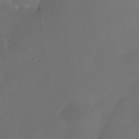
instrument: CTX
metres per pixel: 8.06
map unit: Nhe
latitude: -36.8597
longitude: -118.0444
